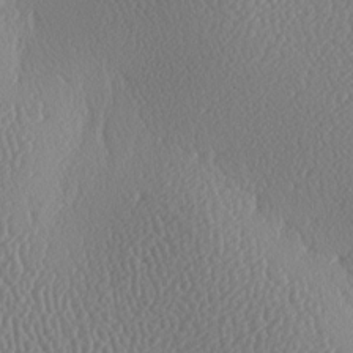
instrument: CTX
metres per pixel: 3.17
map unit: lAa
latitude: -9.1242
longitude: -128.3278
